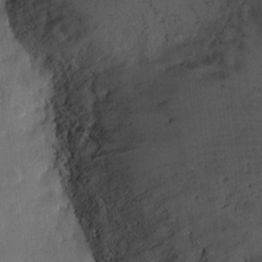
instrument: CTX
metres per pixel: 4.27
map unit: Ht
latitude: -2.3873
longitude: -28.7435
